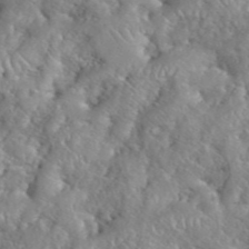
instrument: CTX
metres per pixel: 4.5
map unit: eHh
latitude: 40.1010
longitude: -56.8568
